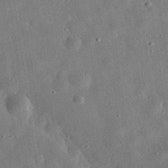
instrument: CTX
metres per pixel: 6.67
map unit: eHh
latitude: 31.7828
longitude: -76.5923
